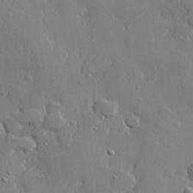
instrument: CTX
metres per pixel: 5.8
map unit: lHvf
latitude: 22.0255
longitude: 145.0864
